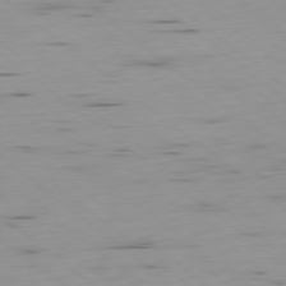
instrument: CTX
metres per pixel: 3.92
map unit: Ap
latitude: -78.9919
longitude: -74.2523
